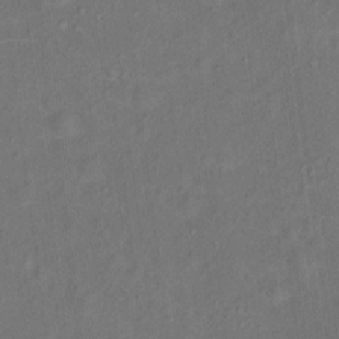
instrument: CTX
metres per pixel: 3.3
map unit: Ht
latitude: 13.9150
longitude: -40.1199
